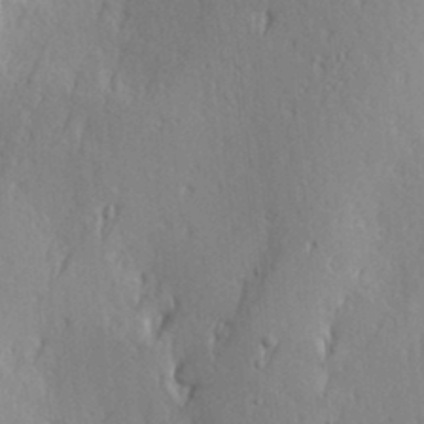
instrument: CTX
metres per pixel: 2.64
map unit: Hve
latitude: 23.4237
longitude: -97.3859
